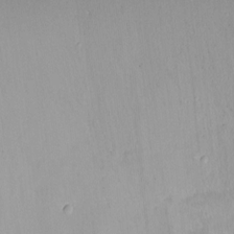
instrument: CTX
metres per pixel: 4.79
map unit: Ht
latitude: -15.6155
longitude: -45.0647
